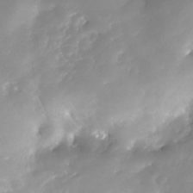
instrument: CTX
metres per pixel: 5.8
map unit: Nhe
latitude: -29.2376
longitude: -109.8961
